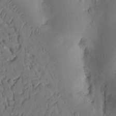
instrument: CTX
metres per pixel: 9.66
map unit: Ht
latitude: 10.8380
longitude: -74.3278
